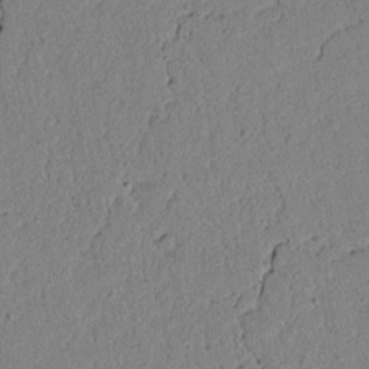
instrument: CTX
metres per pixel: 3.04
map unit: lAvf
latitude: 5.5938
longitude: 166.9731
